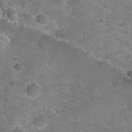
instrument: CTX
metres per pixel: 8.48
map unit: Hto
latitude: 21.1781
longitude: -49.0269
